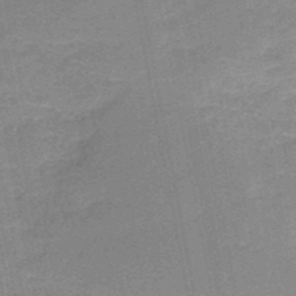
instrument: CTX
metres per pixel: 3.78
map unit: HNb
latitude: -50.2361
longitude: -40.7624
